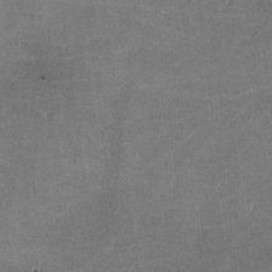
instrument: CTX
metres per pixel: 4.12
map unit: lHvf
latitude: -10.5007
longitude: -102.9513
